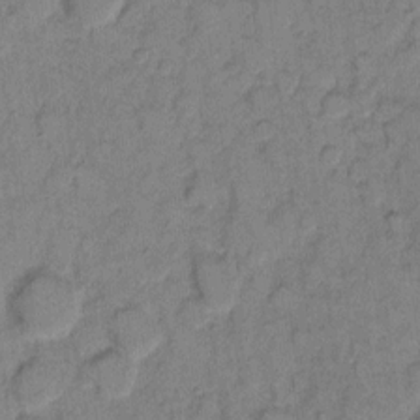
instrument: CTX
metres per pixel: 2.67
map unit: eHh
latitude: 7.9528
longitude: -64.1389
